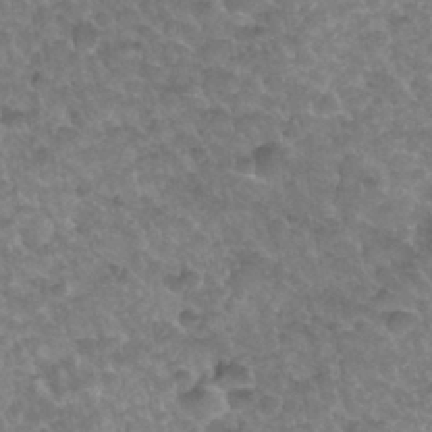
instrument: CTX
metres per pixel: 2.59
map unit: Hto
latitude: 33.8583
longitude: -49.6127
